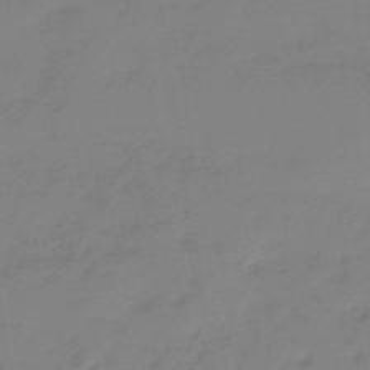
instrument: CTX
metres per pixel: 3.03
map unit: eHb
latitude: -45.4832
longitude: 86.5007
